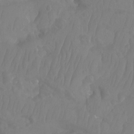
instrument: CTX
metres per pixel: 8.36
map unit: Aa
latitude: -12.8219
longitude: -67.6127
